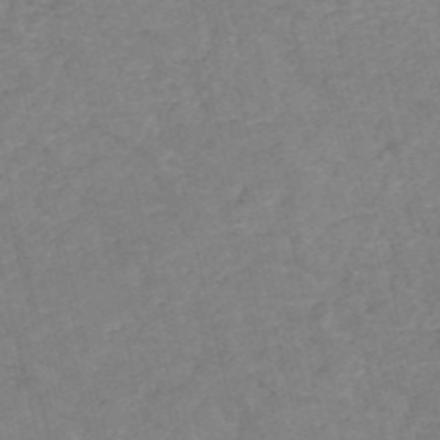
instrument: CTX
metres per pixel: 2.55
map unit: HNb
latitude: -54.3117
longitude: -47.6694
